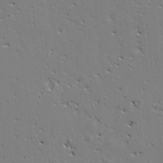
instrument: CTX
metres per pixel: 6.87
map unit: Ht
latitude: 8.5546
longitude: -76.4601
